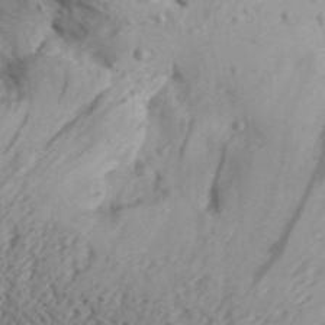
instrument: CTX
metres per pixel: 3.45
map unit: Aa
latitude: 31.2726
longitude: -136.3656
